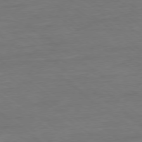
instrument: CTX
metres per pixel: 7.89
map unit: Ap
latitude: -79.1809
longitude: -89.4805
